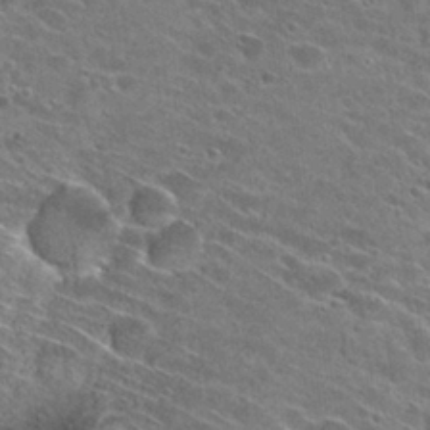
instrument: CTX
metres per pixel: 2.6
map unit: Hto
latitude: 26.6302
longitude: -42.9703
